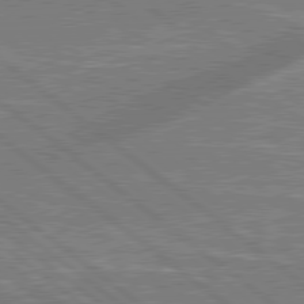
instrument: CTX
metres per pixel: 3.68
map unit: lApd
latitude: 79.2159
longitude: 174.5951
